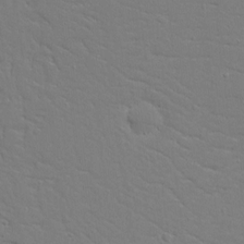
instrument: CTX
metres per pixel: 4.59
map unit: Ave
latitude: 12.9892
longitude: -138.9325
